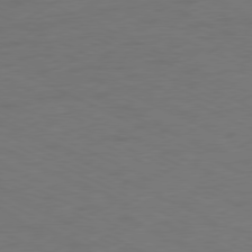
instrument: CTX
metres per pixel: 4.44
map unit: Ap
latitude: -78.0850
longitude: -73.0459
